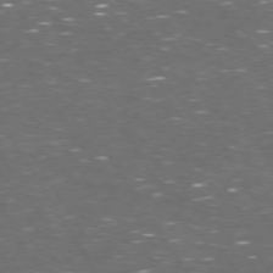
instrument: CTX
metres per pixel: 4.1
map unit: Hpe
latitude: 72.8947
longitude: -124.3656
